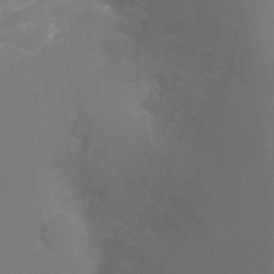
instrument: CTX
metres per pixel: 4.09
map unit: Ht
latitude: -9.2943
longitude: -28.4223
